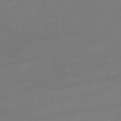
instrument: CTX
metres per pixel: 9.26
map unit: lHb
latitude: -47.0297
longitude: 70.5007
